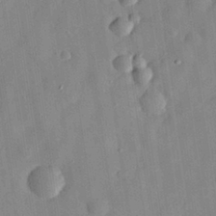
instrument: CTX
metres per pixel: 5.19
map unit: eHh
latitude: 29.2915
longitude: -74.8191
